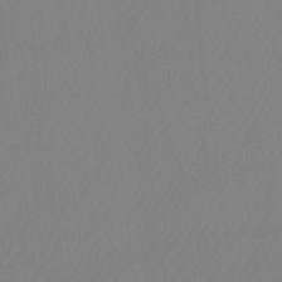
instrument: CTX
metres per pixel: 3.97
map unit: Htu
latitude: -10.0472
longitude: -73.6127
